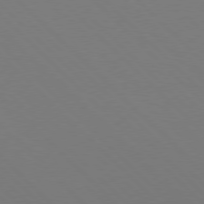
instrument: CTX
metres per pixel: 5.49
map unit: Hpe
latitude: 77.2537
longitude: -125.8772
